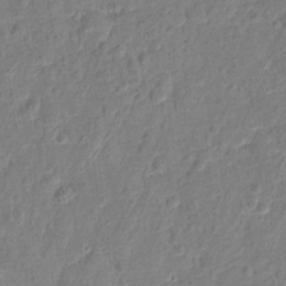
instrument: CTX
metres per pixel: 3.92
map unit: Hto
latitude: 13.2537
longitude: -38.5546
